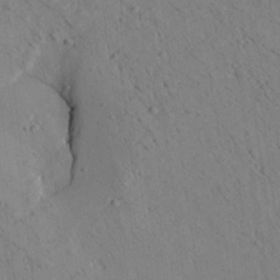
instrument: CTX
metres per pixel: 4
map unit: Ave
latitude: 21.8017
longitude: -140.2522
